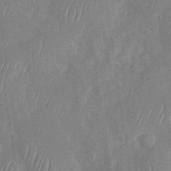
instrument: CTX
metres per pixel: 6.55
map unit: Nhu
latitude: -29.4077
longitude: -58.3656
